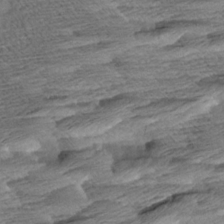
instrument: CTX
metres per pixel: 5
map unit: Aa
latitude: 8.3467
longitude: -133.8394
